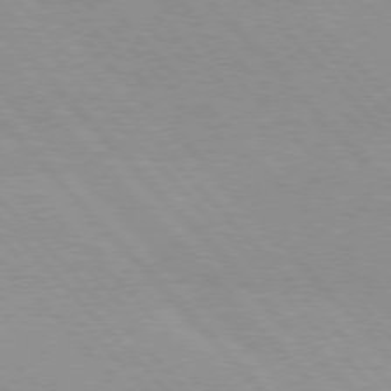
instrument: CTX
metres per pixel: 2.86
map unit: Hpe
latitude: 76.2900
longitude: -154.5735
